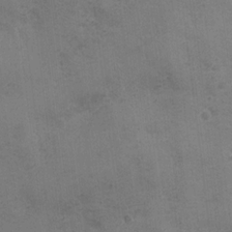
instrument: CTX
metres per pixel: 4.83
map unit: Ave
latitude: -7.2376
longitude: -120.4601
